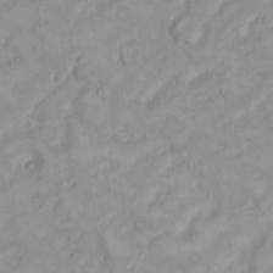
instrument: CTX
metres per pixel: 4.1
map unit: Nhu
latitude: 22.8947
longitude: -62.8002
